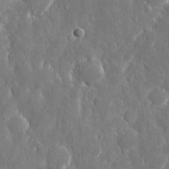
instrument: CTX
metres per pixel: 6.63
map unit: eHh
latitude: 12.1956
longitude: -73.2159
